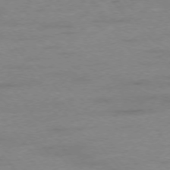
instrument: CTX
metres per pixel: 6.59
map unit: Ap
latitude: -76.4629
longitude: -84.4979
